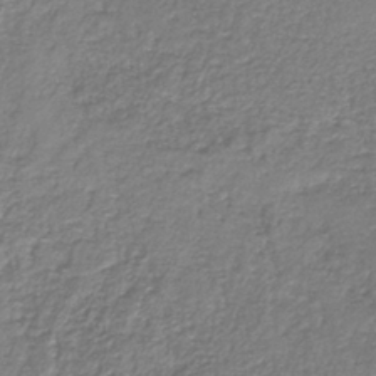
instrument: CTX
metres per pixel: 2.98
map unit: eAb
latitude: -35.9178
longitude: 52.3306
